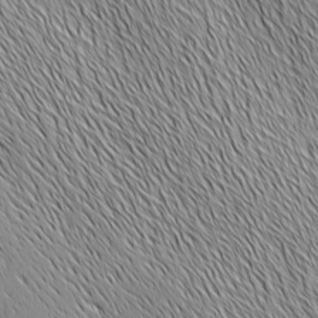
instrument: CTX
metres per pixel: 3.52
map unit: Ave
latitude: 2.2522
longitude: -114.4412
